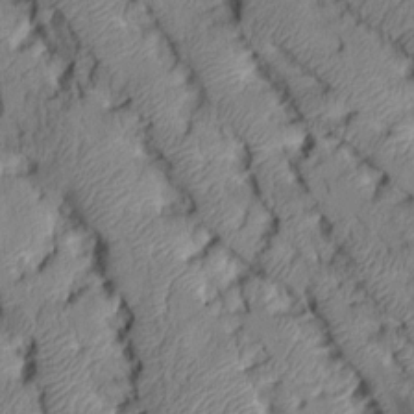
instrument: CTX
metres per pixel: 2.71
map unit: Aa
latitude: 7.1970
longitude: -128.1011
